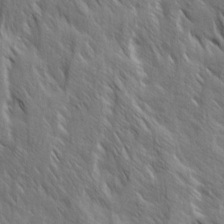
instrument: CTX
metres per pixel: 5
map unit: Ave
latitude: 14.9136
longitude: -134.3089
